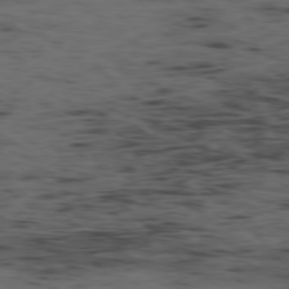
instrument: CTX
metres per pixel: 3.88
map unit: Ap
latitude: -78.0850
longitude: -74.6302
